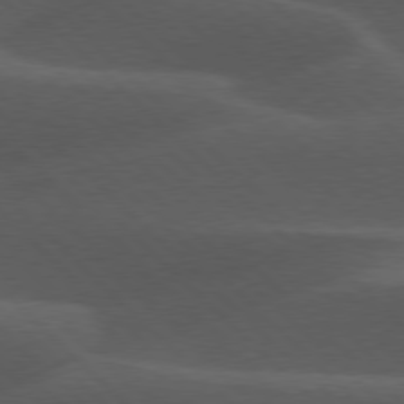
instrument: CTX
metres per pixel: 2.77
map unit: lApd
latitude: 77.3103
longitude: -60.4412
